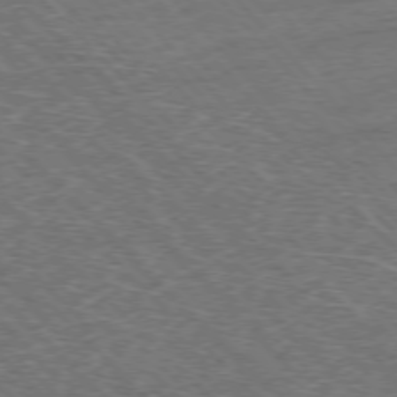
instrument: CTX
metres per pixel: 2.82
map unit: Hpe
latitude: -76.8786
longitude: -11.7450
